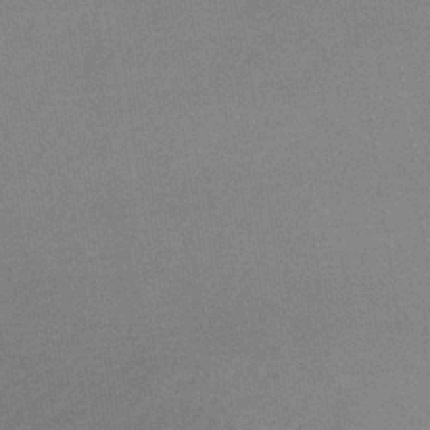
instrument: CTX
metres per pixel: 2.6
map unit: lHb
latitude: -36.1039
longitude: 68.4251
